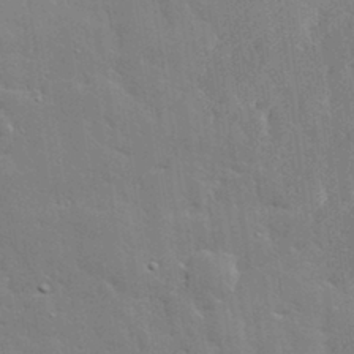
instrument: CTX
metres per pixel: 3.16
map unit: lHvf
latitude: 33.4237
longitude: -91.4049
